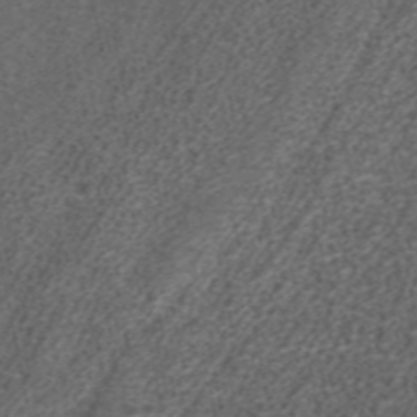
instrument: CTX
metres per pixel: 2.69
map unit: ANa
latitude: 36.9514
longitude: 15.3510
